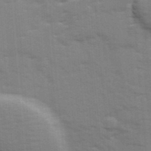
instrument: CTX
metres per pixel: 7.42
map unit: Ave
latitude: 12.9325
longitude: -102.3845
